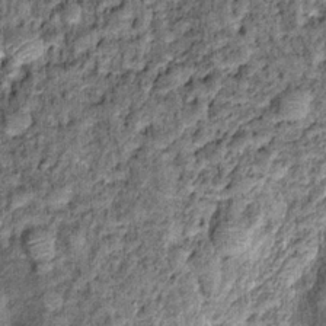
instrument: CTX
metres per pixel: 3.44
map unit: Hto
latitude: 14.3468
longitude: -34.8191
